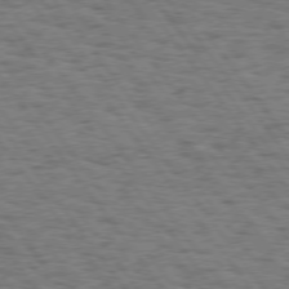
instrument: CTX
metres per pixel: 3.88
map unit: Hpe
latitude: 74.6868
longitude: -134.9891
